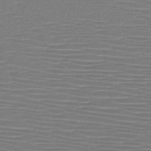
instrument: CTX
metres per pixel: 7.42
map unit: HNb
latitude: -46.7841
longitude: -42.1578
